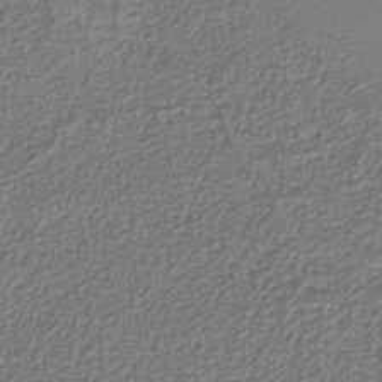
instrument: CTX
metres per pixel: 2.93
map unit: eAb
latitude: -38.5385
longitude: 52.5762
